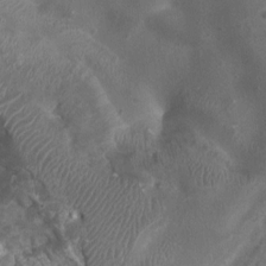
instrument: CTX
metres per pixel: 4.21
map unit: Ht
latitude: 2.3089
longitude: -19.7827
